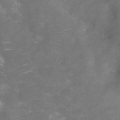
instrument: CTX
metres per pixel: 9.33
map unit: Hve
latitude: -30.9730
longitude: 95.3698
